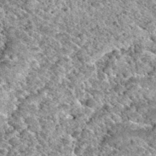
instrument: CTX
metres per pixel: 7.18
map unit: Hto
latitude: 35.5182
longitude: -52.5168
